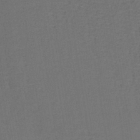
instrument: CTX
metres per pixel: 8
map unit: lHb
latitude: -39.5588
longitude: 59.2564
